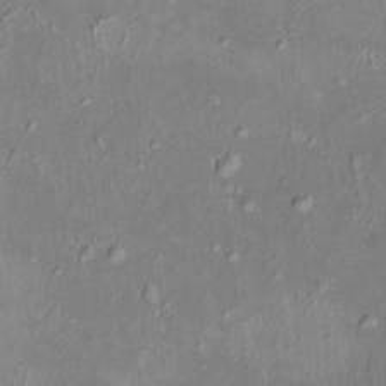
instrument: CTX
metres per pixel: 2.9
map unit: HNhu
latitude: 5.8961
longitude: 10.4818
